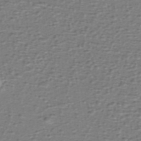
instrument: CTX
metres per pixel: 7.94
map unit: eHh
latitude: -40.3495
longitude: -29.4804
